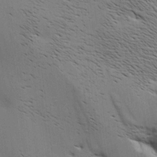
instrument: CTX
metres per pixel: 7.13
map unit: Aa
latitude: 9.0648
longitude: -142.2334
